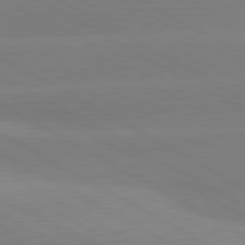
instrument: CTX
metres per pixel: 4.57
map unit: lApd
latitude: 80.7246
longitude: -152.9325
